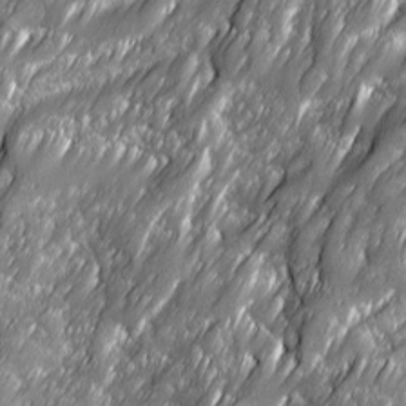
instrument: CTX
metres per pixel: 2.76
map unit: Ave
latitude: 16.4790
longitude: -135.2915
